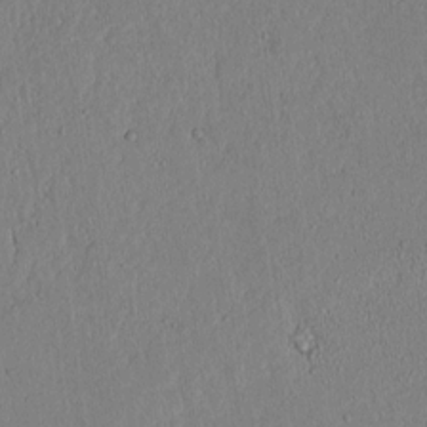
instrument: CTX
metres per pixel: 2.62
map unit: lAvf
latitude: 7.5560
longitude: 168.3495
